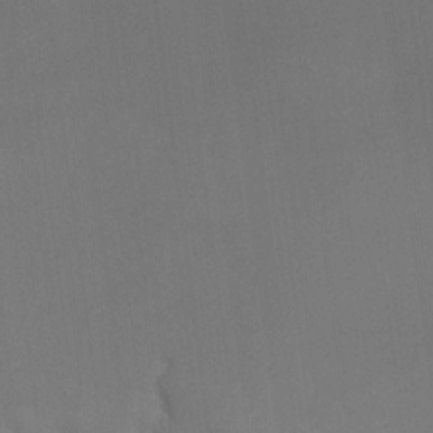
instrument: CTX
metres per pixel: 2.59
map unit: eHh
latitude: -23.7289
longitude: 15.0487
